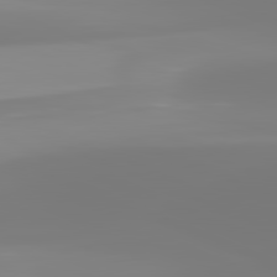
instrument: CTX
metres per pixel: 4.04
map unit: lApd
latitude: 81.7827
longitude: -149.7639
